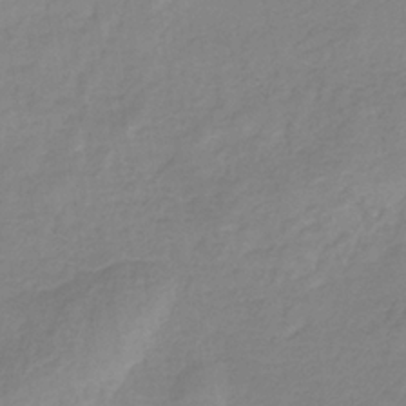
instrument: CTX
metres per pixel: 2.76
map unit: HNb
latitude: -33.4833
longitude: 54.9542
